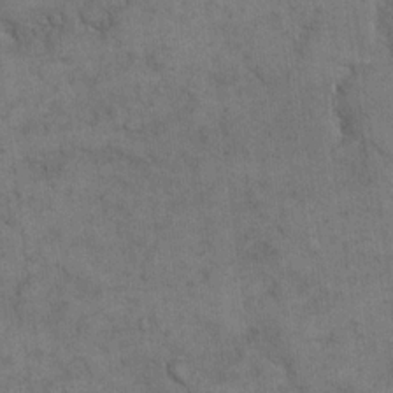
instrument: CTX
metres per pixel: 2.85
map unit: eHh
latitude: 18.2144
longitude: -63.2537
